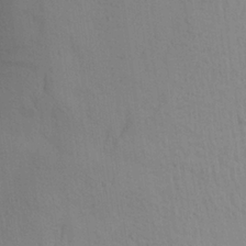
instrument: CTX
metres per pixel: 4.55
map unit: Aa
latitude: 24.0444
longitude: -148.7435
